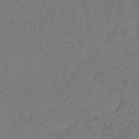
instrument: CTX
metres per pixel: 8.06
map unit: lHb
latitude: -45.1431
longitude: 70.0283
